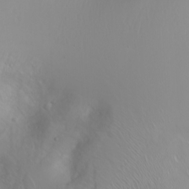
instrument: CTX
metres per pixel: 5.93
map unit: Ht
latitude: -1.7100
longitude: -61.3481
